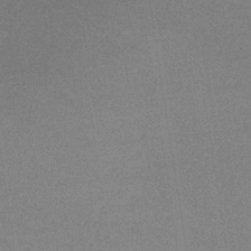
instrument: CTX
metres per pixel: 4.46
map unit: lHb
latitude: -36.0850
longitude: 68.4440
